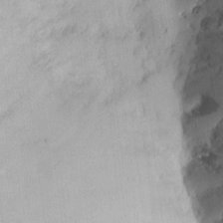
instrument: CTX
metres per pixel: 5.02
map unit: HNhu
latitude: 5.4237
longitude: 3.4832
